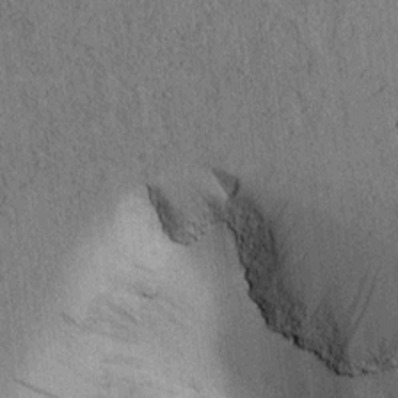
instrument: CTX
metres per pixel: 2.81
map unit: lAvf
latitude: 6.4412
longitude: 158.8785
